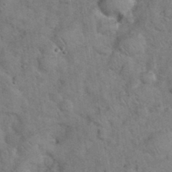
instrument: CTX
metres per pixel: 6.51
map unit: eHh
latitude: 36.9703
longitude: -64.6490
